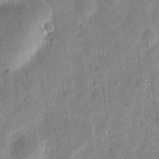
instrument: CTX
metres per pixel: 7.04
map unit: eHh
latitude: 7.9339
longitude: -71.4804
